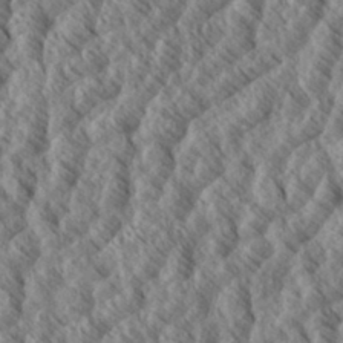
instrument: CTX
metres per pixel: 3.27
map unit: eHh
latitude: 34.4034
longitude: -139.4048
